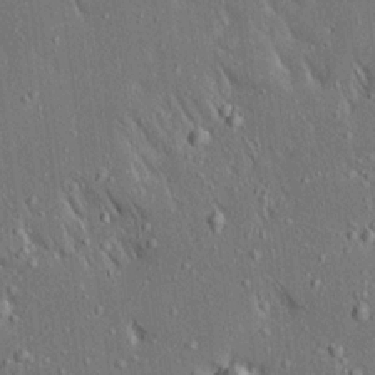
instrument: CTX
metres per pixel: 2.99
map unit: Ave
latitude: 17.3104
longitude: -140.1388
